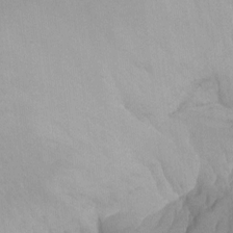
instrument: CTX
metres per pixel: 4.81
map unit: Aa
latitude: -13.2187
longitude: -59.2726
